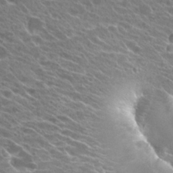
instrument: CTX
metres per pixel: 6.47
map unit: Hto
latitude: 23.3293
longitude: -37.8772
